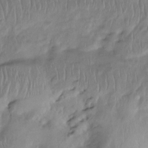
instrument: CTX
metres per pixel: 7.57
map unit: Htu
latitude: -15.1620
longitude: -45.2159
